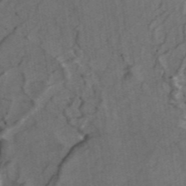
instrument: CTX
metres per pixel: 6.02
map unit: ANa
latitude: 44.1955
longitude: 25.8611
